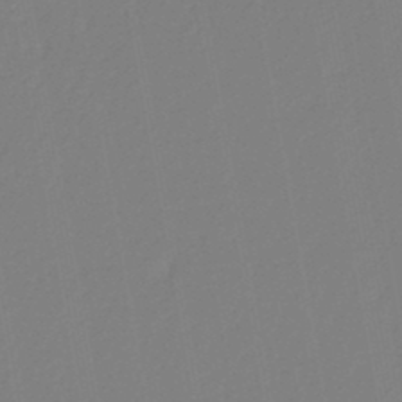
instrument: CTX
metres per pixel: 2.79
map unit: lHb
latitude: -45.7667
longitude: 74.5007
